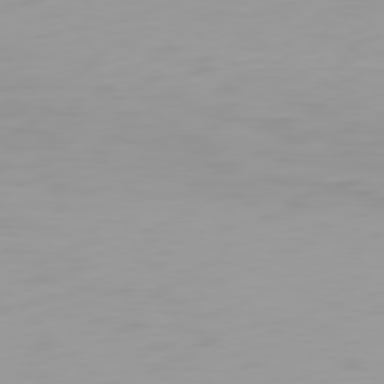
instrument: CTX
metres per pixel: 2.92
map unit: Hpe
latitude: 77.1970
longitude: -163.4427
